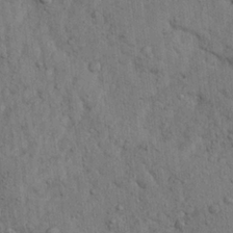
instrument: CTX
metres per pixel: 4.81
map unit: Ave
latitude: 23.6694
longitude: -134.4223
